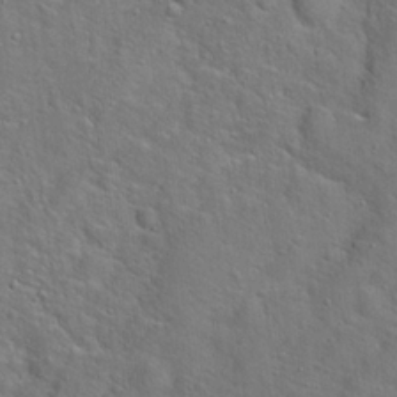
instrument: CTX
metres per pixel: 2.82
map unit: Hto
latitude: 20.7813
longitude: -49.6505
